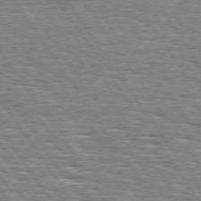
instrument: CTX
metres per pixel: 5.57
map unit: Hpe
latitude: 74.1578
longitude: -138.5735
